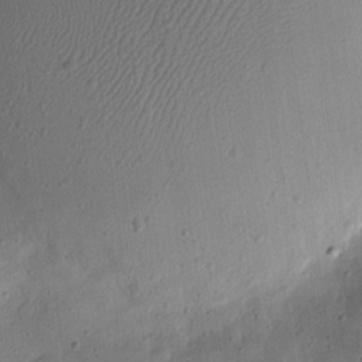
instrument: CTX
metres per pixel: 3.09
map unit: eHh
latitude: 7.5371
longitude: -72.1011
